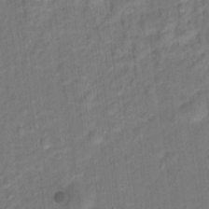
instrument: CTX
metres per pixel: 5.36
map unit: Hto
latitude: 15.6505
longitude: -39.7827
